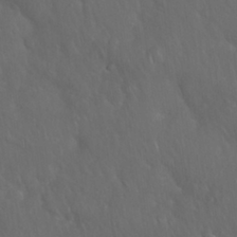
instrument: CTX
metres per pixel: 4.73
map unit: Nhu
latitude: 27.5938
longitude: -65.1592
